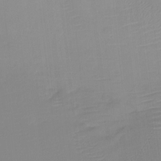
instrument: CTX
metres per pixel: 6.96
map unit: Htu
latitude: -13.4266
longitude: -49.8394
